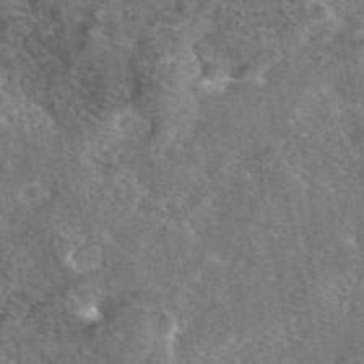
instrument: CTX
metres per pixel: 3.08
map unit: eAb
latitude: 46.7058
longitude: 106.9164
